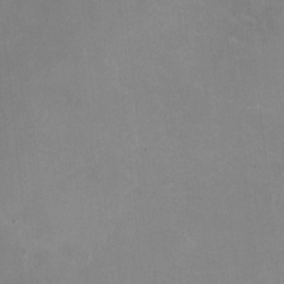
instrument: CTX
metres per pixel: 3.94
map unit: HNhu
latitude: -1.7478
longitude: -2.9891
